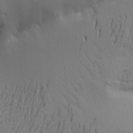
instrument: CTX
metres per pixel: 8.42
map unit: Aa
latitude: 21.0459
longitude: -148.2145
